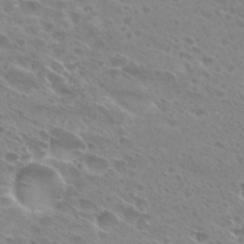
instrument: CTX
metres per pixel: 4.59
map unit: Hto
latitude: 27.6883
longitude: -39.6316
